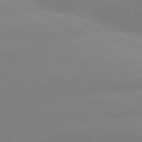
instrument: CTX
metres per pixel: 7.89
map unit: lApd
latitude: 80.1578
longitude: -153.5560
